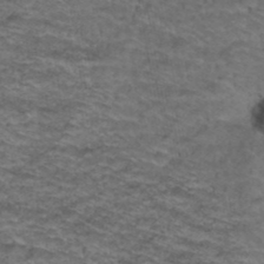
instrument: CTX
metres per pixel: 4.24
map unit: Hto
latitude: 38.5168
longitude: -42.7057
